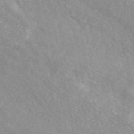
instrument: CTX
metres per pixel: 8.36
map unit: eAb
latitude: 49.1970
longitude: 118.5385
